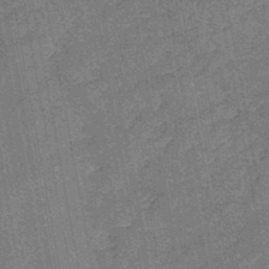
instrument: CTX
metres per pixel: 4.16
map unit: HNb
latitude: -45.0675
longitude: -36.6113
